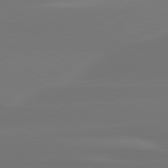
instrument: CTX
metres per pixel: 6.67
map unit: lApd
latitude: 81.6505
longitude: -134.3467
